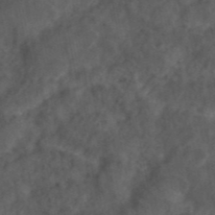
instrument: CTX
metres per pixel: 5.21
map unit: ANa
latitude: 44.0822
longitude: 24.1039
